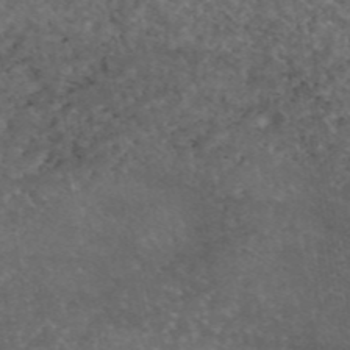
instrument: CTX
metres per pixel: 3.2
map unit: eAb
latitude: 46.0255
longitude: 114.8786
